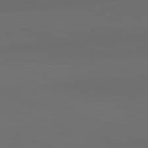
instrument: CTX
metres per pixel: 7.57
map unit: lApd
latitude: 82.2522
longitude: 135.8989
